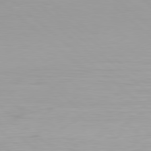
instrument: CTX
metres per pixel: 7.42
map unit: Hpe
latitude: 78.0633
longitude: -133.5560
